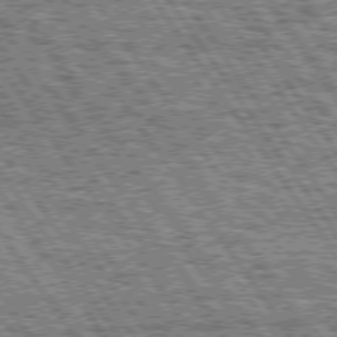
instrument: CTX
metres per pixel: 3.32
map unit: Hpe
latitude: 74.9514
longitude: -153.6505
